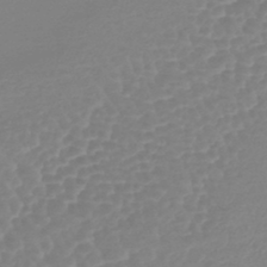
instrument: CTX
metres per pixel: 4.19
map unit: lHb
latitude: -44.2740
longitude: 78.1039
